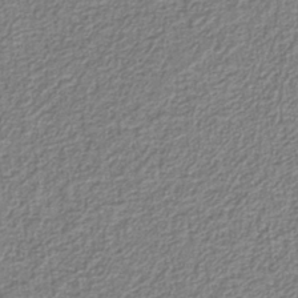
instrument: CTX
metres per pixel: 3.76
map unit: eAb
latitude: -38.8597
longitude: 52.2550
